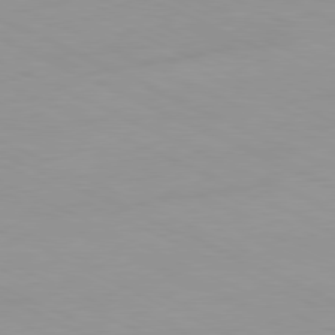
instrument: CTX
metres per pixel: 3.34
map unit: Ap
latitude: -81.0676
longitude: -93.8772
